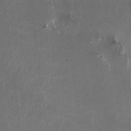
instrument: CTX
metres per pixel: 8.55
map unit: HNhu
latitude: 1.4993
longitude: -4.3656
